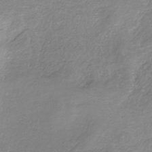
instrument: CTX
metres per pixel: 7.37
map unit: HNb
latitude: -35.2376
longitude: 56.1417
